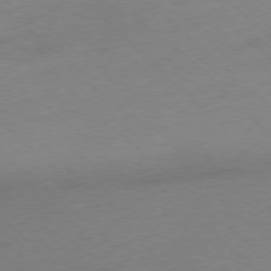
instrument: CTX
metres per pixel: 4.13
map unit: Ap
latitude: -77.3510
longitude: -63.8584
